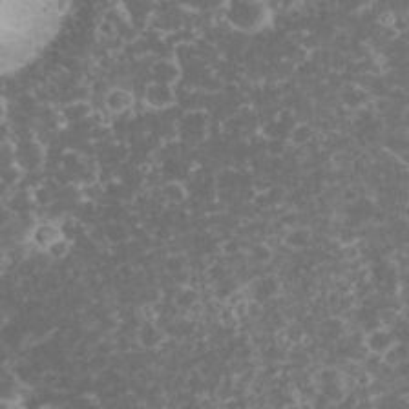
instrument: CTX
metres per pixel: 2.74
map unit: eHh
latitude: 32.9136
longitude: -61.6883
